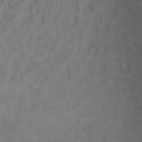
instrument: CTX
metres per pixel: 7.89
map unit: Hto
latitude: 6.5357
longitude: -37.6127
